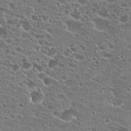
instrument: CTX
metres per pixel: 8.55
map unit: Hto
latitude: 23.8205
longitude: -43.1025
